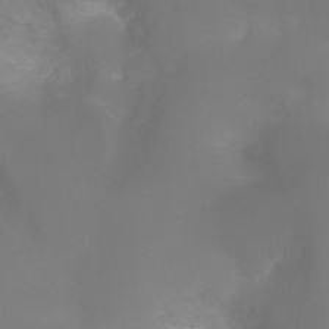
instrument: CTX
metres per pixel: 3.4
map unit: Ht
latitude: -2.6896
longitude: -25.0647
